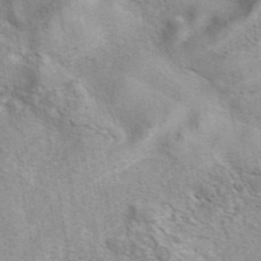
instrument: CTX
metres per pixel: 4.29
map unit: eAb
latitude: 41.7827
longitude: 107.5966
